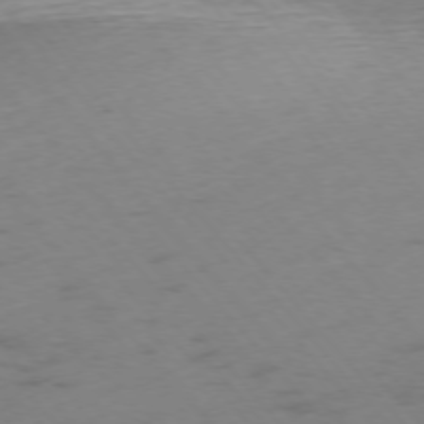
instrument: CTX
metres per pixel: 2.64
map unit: Ap
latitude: -75.6533
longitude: -65.9906
